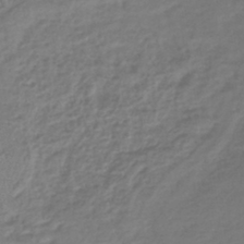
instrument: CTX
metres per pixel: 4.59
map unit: lHb
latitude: -41.2376
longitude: 73.3132
